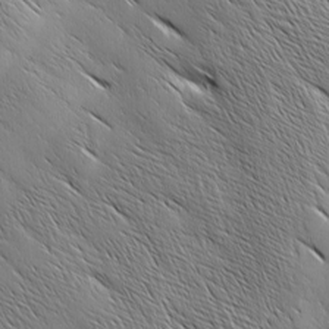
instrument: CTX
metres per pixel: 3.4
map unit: Ave
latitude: 1.4048
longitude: -114.4789
